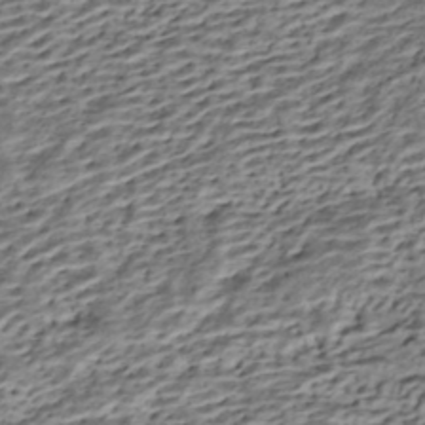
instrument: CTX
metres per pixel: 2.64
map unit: HNhu
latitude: -42.8785
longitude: 105.8611
